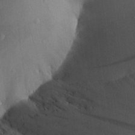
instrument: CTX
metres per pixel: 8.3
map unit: Aa
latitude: 24.9135
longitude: -128.3845
